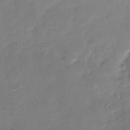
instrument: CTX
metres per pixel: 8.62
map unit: Nhu
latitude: -28.5763
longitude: -60.4412
